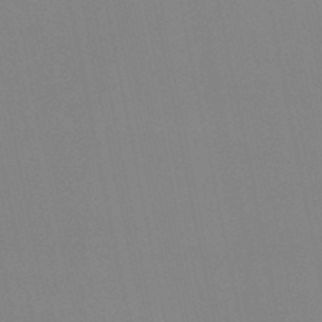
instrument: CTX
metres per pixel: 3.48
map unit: eHb
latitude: -50.1606
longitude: 68.9352
